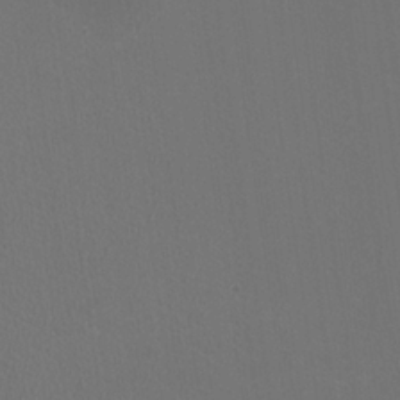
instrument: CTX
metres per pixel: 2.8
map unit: HNhu
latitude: -0.9542
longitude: -1.0836
